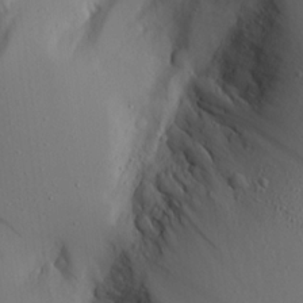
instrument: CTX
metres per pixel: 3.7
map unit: Aa
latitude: 21.0081
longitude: -143.6505
